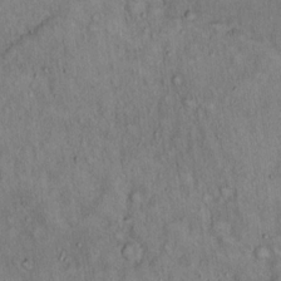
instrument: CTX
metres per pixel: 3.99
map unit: Hto
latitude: 15.5372
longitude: -59.4238
